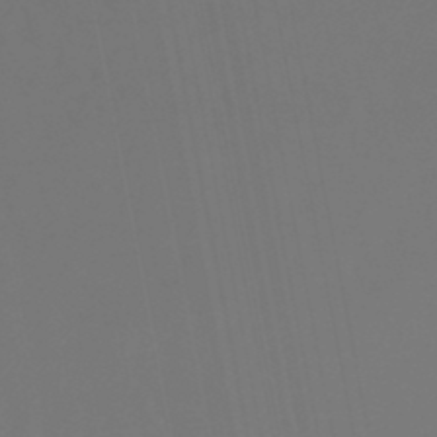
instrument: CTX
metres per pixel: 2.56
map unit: lHb
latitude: -47.3887
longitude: 74.5007
